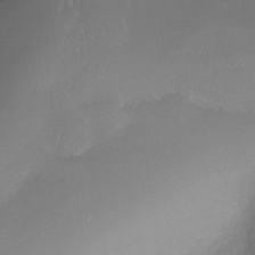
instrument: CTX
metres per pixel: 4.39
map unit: Ht
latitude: -6.5384
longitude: -27.3293
